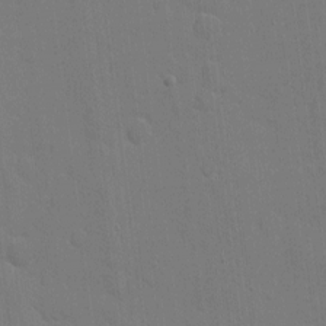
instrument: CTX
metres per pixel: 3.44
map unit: eHh
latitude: 6.0444
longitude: -67.2914
